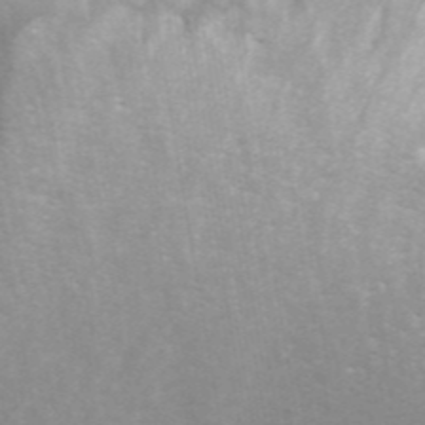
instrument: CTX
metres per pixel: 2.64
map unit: ANa
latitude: 44.9325
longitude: 26.6329
